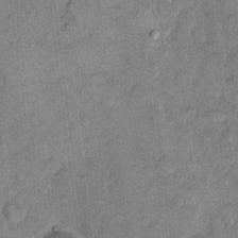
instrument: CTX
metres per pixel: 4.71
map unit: eHh
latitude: 11.4049
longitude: -63.9906
